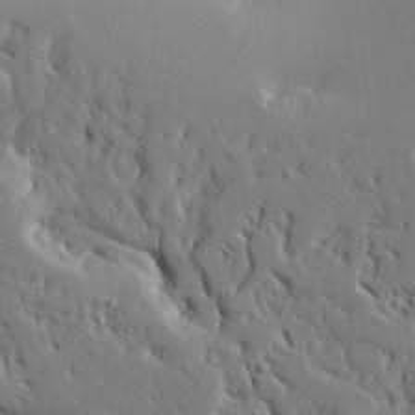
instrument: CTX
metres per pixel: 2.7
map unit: Ave
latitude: 15.6505
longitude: -140.9324
